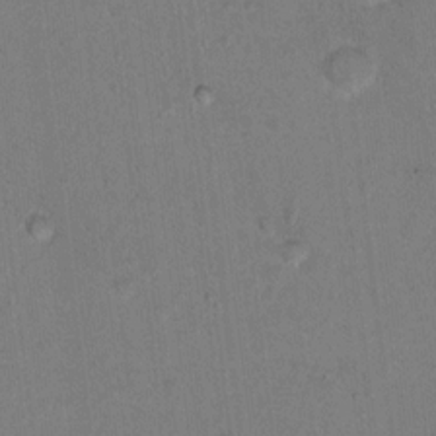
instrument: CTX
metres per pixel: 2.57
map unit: Nhu
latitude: 14.1200
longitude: -36.8758
